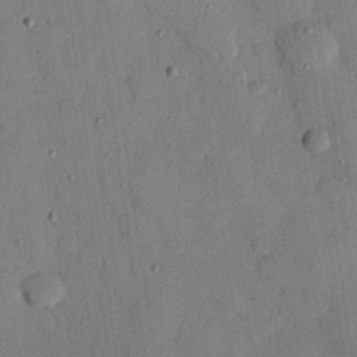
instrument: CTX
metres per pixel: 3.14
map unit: eHh
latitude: 26.3278
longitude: -75.8017
